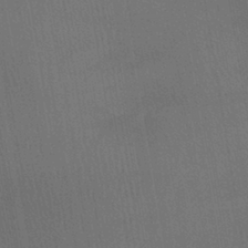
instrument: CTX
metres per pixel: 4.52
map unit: lHb
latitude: -40.2361
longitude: 73.0486
